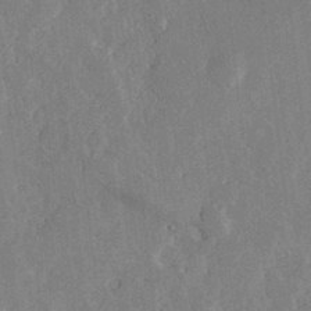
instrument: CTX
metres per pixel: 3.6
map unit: lHvf
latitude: 33.1403
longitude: -90.9325
